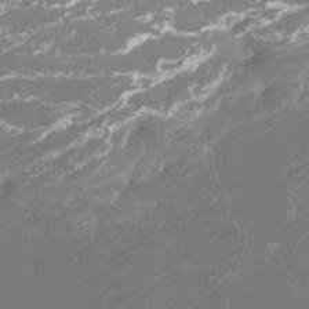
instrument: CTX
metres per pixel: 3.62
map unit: Htu
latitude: -13.5021
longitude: -48.7246
